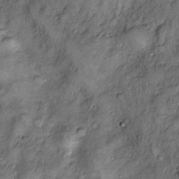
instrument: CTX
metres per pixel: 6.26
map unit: Htu
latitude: -6.6707
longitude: 159.9556
